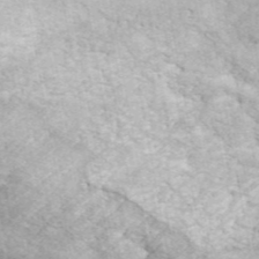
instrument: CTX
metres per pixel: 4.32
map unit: ANa
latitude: 45.4048
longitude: 46.7463
